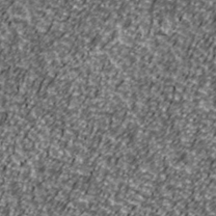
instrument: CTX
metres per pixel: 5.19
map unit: Ave
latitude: 41.5371
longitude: -113.7638
